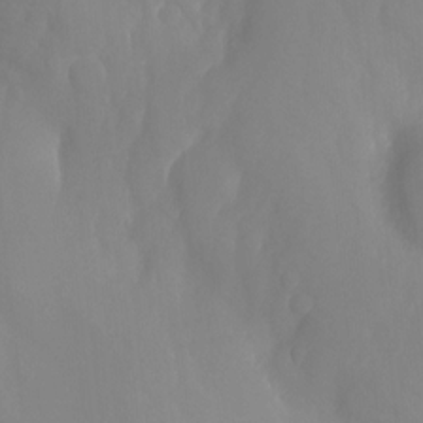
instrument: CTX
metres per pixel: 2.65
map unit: Nhu
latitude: -13.5777
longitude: -59.6694
